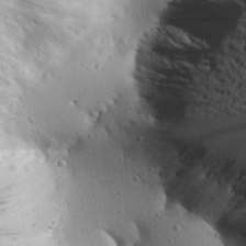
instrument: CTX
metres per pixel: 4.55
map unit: Aa
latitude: 27.4238
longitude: -142.5546
